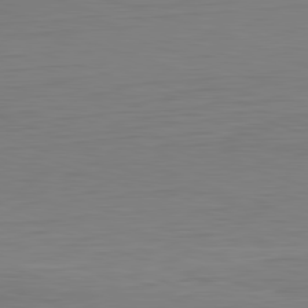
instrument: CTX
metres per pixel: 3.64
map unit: Hpe
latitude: -82.2550
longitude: 10.4062
